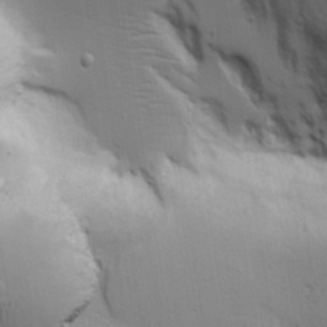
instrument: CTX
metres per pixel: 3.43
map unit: Aa
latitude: 18.3089
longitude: -125.4615
